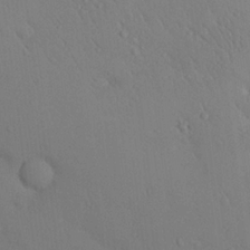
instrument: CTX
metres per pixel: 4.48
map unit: eHh
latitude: 0.2144
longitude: 18.0283
